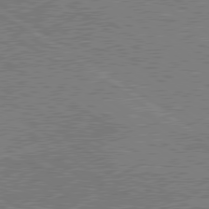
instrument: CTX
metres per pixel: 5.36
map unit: lApd
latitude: 79.5938
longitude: 169.7288
